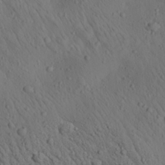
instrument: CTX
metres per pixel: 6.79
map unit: Aa
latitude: 23.3293
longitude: -138.8569
